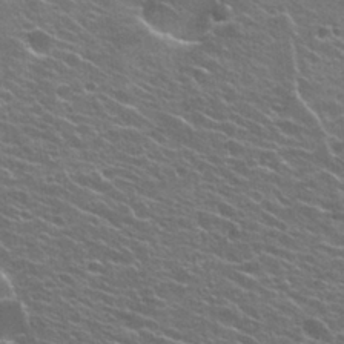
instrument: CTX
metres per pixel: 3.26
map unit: Hto
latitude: 25.1592
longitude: -29.9339
